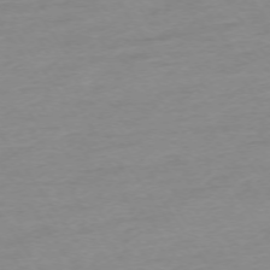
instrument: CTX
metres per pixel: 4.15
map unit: Ap
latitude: -73.9556
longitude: -80.9892
